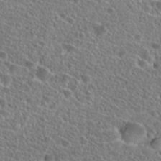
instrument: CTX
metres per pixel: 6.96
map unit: Hto
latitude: 25.6882
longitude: -46.2523
